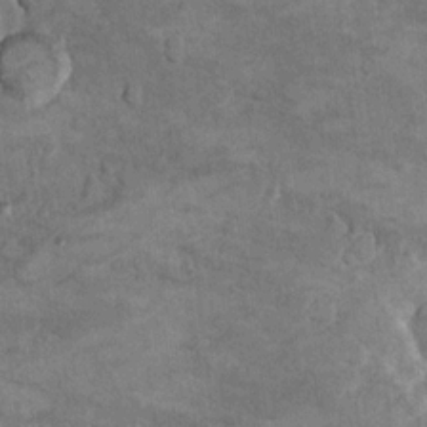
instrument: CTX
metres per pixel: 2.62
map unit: Hto
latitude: 9.7072
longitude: -36.2522
